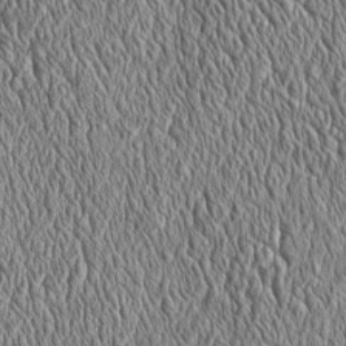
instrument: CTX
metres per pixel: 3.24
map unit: Htu
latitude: -4.0094
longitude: 158.0094
